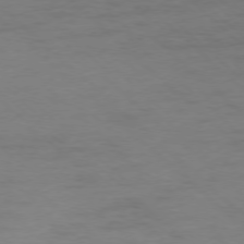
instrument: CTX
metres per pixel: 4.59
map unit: Ap
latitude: -77.0297
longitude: -77.2159
